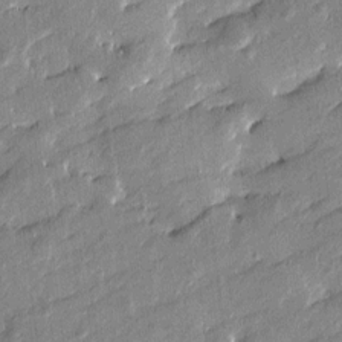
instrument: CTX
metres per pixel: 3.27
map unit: Htu
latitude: -8.6707
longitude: 176.9353
